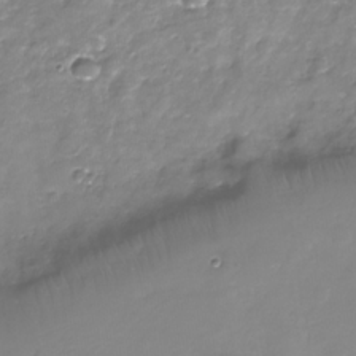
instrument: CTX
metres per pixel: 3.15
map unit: Nhe
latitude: -32.5385
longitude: -92.4412
